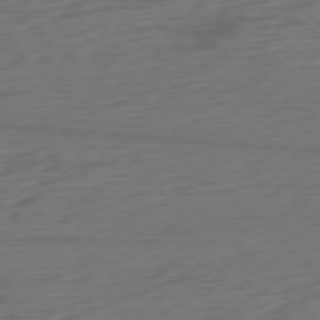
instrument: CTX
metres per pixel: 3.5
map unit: Ap
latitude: -77.5777
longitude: -77.8016
